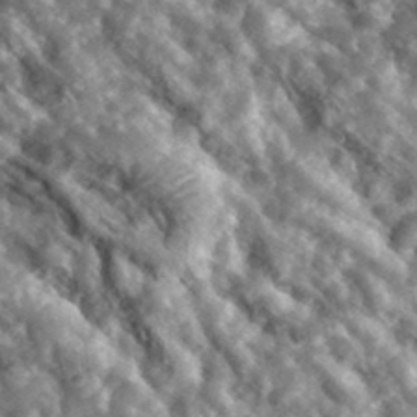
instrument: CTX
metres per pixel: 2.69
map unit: lHvf
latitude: 36.9325
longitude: -87.8205
